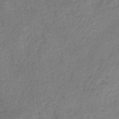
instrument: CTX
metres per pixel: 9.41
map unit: HNb
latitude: -32.7464
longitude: 56.0472
